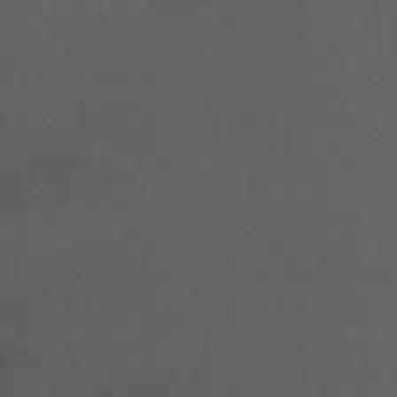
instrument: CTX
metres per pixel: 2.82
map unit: Hto
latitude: -1.7667
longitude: -34.8380
